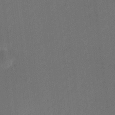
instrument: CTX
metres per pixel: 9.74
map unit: HNhu
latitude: 6.6679
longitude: 7.7666
